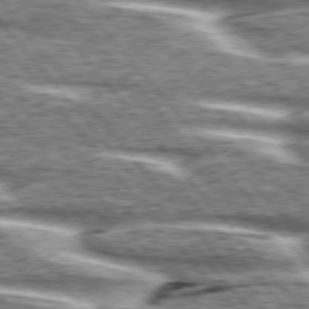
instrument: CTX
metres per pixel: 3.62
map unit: lApd
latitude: 76.2333
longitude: -81.9717
